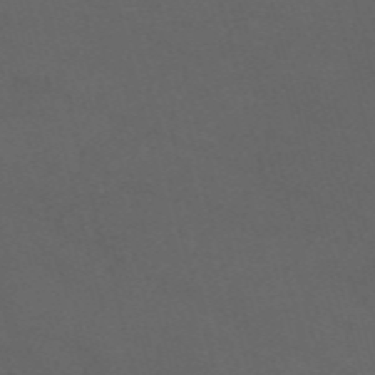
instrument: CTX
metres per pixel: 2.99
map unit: Nve
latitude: -58.7274
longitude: 59.1998
